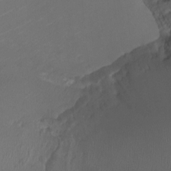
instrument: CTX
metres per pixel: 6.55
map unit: Ht
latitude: -2.2361
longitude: -18.9513
